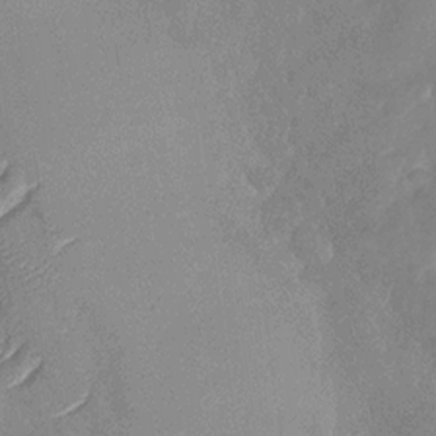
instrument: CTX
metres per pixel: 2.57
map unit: Nhu
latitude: -30.1983
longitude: -60.1200
